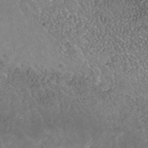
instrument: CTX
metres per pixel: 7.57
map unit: Nhe
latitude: -39.7856
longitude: -117.7639
